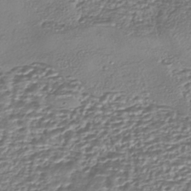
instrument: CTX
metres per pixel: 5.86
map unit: eHh
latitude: -43.0297
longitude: 122.3873
